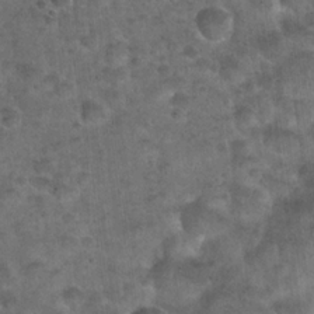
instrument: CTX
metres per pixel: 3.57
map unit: Hto
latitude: 22.5546
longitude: -52.9136
